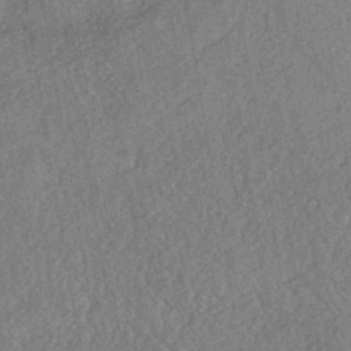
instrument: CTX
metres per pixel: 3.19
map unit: eHh
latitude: -42.6329
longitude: 117.7855
